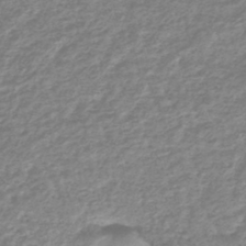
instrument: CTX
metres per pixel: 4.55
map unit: lHb
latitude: -41.4076
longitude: 70.8408
